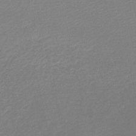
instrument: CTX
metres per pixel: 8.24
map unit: lHb
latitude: -46.5951
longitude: 64.6897
